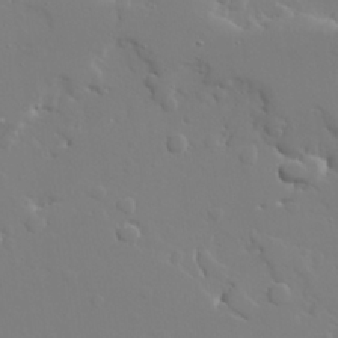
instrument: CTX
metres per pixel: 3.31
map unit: lAvf
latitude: 27.9150
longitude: -108.0444
